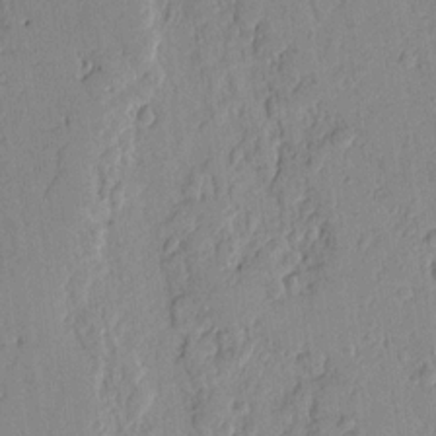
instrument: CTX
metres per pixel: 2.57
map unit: Ht
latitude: 9.7828
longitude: -78.5924
